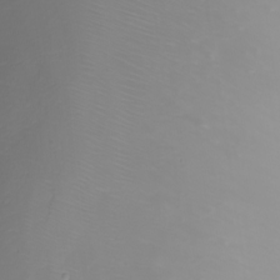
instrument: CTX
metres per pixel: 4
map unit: Nhu
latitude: -8.5763
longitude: -80.8191
